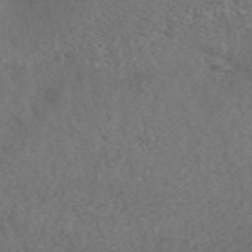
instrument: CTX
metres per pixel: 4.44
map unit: ANa
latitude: 43.8961
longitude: 26.4629
